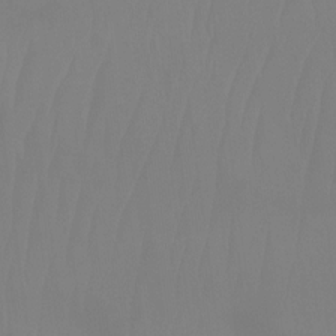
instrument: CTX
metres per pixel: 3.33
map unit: Ht
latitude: -14.8408
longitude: -55.6127
